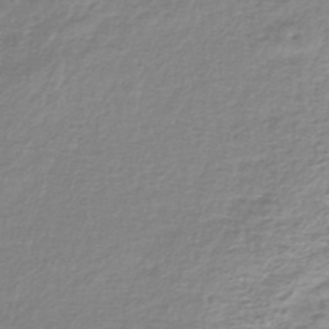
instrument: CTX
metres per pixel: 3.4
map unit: lHb
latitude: -41.3509
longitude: 70.6141
